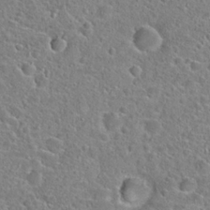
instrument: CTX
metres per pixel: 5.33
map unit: Hto
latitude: 22.9514
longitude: -45.9717
